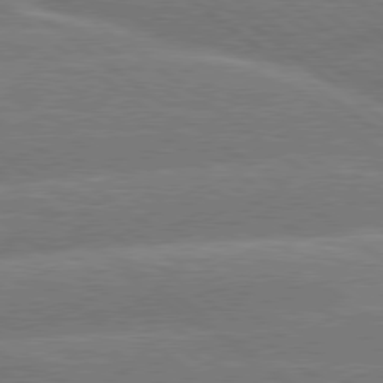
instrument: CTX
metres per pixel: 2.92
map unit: Hpe
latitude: 78.9136
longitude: -154.0255
